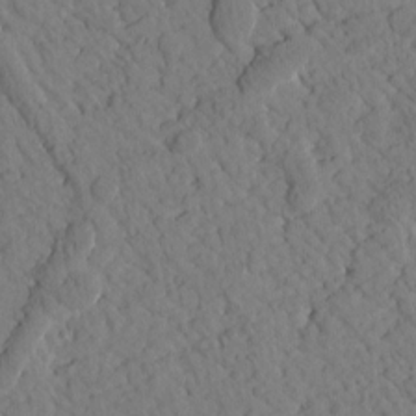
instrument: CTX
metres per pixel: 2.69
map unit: Htu
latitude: 0.5357
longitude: 176.2173
